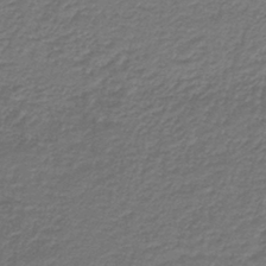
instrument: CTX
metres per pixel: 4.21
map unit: lHb
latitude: -38.1606
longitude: 56.8030
